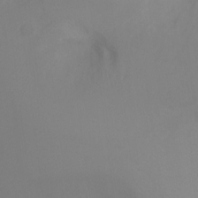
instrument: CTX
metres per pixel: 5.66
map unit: Ht
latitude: -9.2376
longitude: -33.1970
